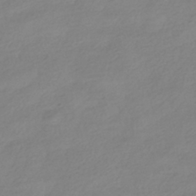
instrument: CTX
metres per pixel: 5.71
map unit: HNhu
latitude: -40.6329
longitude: 96.5196
